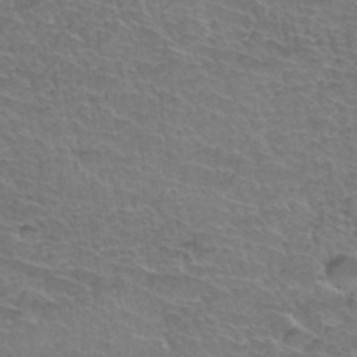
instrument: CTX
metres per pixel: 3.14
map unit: Hto
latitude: 35.3103
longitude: -44.2711
